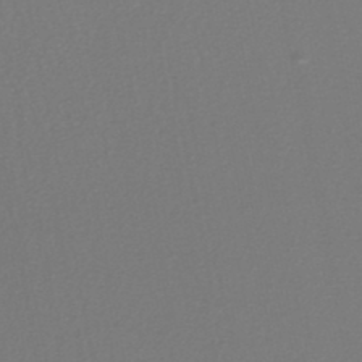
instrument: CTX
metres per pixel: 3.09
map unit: HNhu
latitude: -46.8030
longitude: 103.7667
